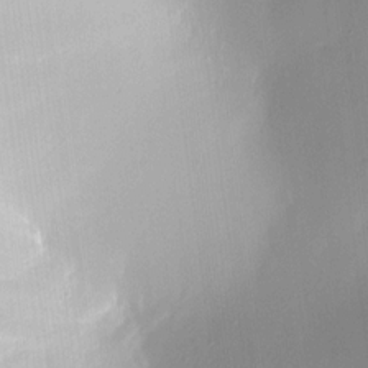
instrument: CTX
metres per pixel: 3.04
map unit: HNhu
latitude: 10.6113
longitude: 9.6155
